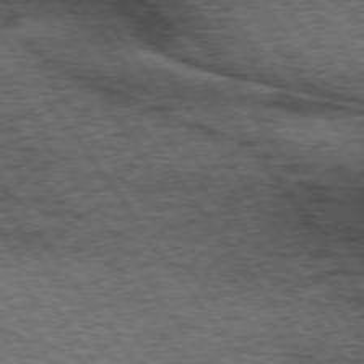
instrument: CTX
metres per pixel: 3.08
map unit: lApd
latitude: 73.2159
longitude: -76.0633
